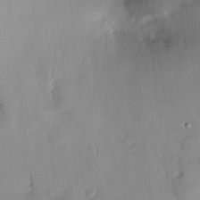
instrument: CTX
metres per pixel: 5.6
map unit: Htu
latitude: 1.6127
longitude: -177.9717
